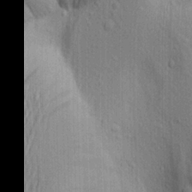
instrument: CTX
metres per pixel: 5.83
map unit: Aa
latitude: 19.5371
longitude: -143.5182
